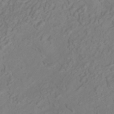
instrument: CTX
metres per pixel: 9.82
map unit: HNhu
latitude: -41.7666
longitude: 105.0297
